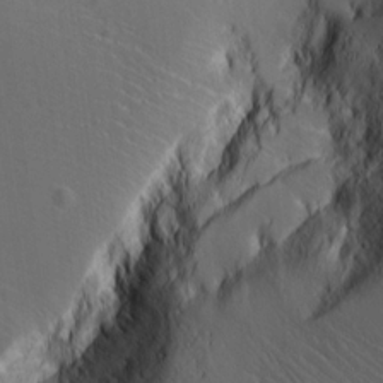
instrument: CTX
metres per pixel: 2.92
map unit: lAvf
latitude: 16.2900
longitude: -126.7057
